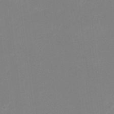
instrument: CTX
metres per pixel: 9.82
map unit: Nhu
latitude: -28.3495
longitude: -66.9324
